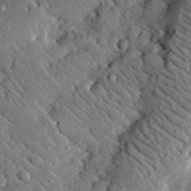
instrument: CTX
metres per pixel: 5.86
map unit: lHvf
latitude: 33.0270
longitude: -85.1025
